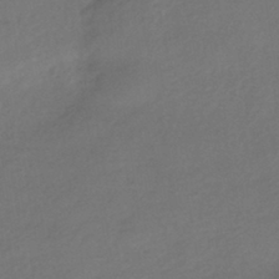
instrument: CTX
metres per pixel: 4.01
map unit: HNhu
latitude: -42.8785
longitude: 95.8422
